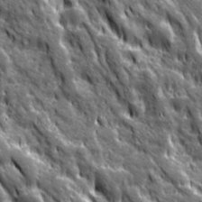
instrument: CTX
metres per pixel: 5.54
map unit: Ave
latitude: 20.1767
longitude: -134.9324
